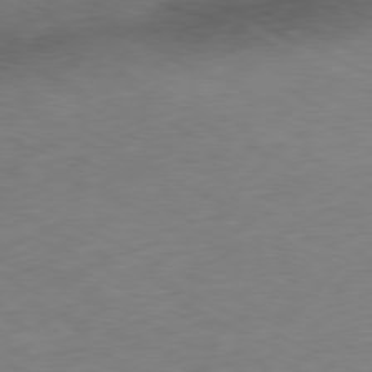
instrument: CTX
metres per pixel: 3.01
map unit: Ap
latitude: -81.0676
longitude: -69.2348
